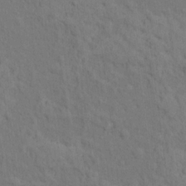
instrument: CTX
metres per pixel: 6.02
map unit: Hto
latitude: 14.7813
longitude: -30.3090
